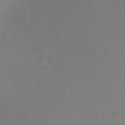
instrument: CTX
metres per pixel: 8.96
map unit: Ht
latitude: -4.1794
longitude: -18.7624
